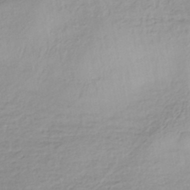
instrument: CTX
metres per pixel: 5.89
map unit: HNhu
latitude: -44.0283
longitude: 101.0675
